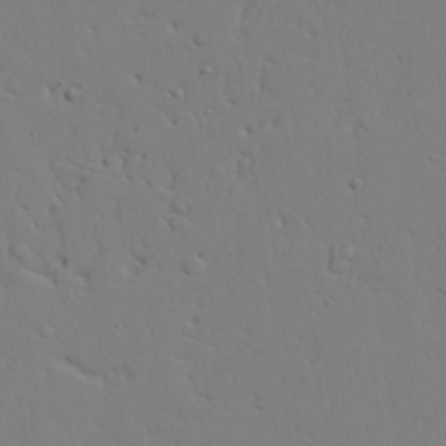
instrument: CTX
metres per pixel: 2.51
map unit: lAvf
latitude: 24.4034
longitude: -109.8016
